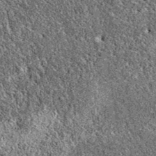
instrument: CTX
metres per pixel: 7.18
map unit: eAb
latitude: 37.8205
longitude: 111.2187
